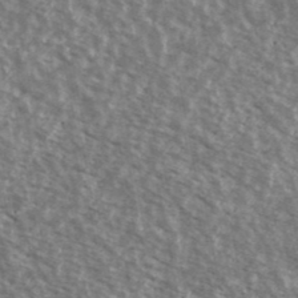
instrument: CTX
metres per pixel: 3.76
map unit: Ave
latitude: 39.0458
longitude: -111.1592
